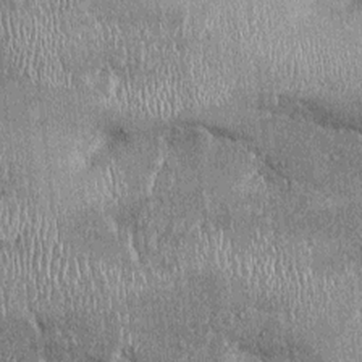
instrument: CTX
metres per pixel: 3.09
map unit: Ht
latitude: -0.5952
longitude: -13.4049
